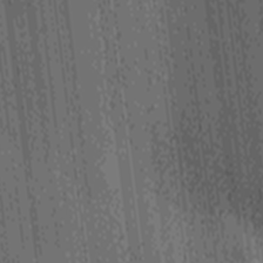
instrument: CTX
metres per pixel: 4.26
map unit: Ave
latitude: -7.3698
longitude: -123.5182
